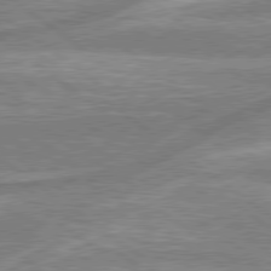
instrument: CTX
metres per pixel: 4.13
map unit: lApd
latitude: 79.1403
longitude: -158.8191
